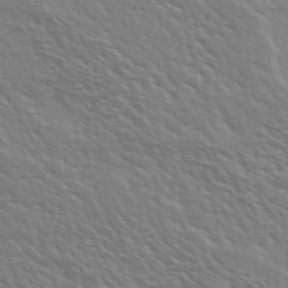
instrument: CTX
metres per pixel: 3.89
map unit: Ave
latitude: 37.1592
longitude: -109.5749
